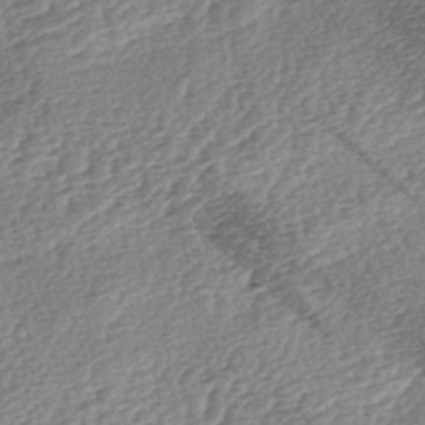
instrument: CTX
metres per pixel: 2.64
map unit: lAa
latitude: -2.8219
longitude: -127.7828
